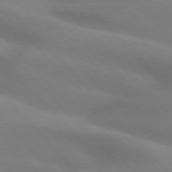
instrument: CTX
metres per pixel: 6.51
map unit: lApd
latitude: 75.5371
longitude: -61.3859
